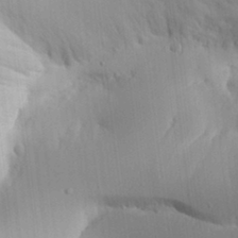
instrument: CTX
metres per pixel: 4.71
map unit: Aa
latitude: 31.9151
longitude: -140.6868
